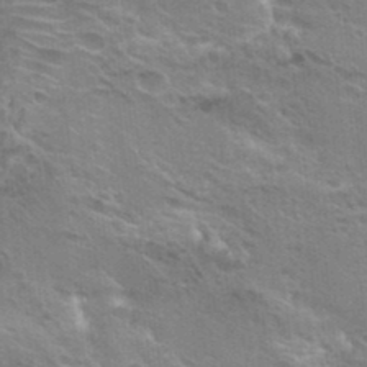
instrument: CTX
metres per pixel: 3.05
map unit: Hto
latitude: 22.7813
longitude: -41.9150
